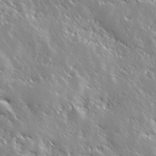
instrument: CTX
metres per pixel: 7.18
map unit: Hve
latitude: 25.1403
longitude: 146.0283
